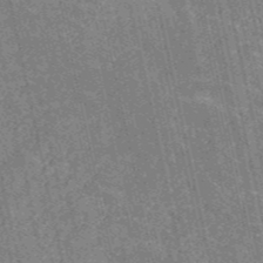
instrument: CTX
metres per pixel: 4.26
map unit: HNb
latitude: -53.0108
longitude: -38.1767
